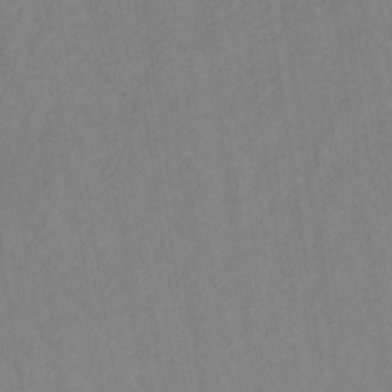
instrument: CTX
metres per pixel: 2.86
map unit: lHb
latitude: -35.2187
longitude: 72.0283
